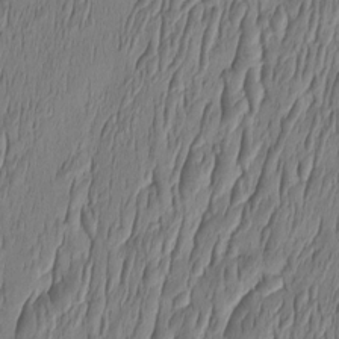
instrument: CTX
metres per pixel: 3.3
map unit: HNhu
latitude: -2.9163
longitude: 13.7478
